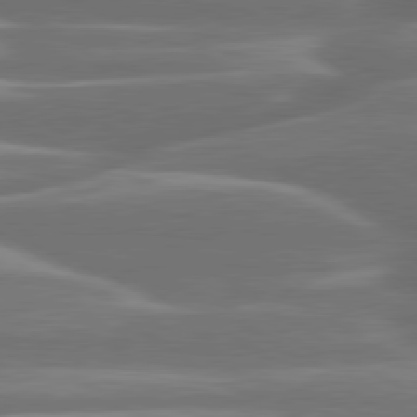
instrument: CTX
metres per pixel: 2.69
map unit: lApd
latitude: 79.9528
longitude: -127.1781
